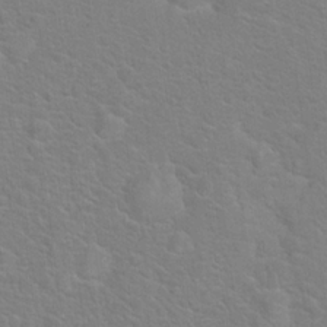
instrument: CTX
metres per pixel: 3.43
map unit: Hto
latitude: 19.3292
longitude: -44.1766
